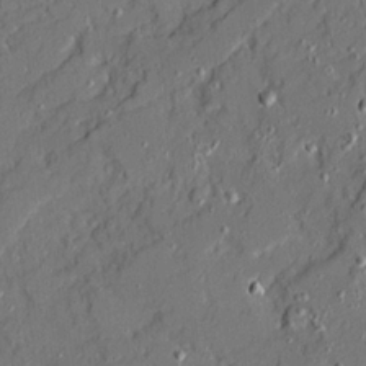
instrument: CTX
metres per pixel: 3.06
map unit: Ave
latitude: 20.7813
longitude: -128.5357
